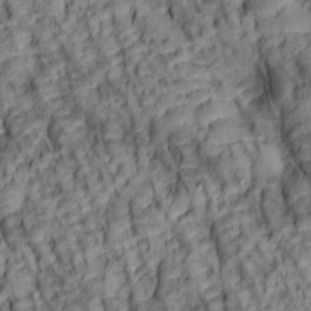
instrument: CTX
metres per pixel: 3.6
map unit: lAa
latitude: 5.9339
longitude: -116.0444
